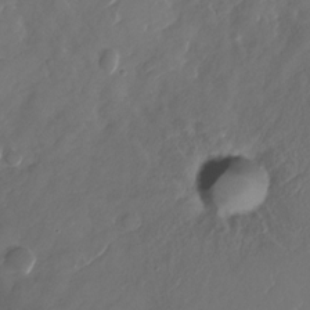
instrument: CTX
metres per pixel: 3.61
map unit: Nhu
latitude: -28.9353
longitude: -70.8947
